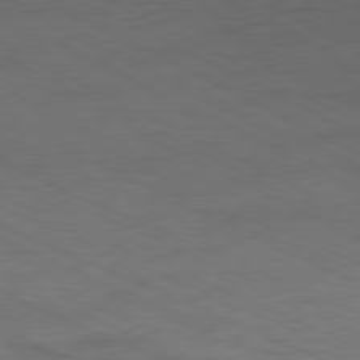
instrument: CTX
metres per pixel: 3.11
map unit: Ap
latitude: -81.3510
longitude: -83.1781
